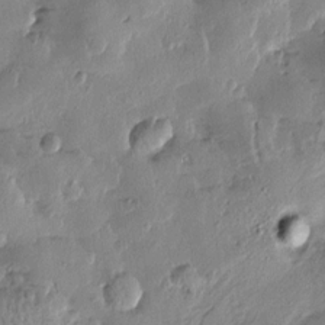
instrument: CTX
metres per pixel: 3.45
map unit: Htu
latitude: 1.0647
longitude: -177.8205
